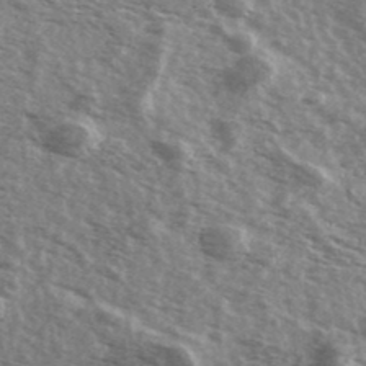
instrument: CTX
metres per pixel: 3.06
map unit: Ave
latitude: 39.6694
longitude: -109.2159
